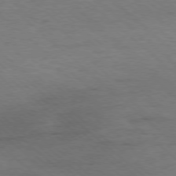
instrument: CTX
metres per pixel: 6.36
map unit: Ap
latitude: -78.0472
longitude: -93.8205
